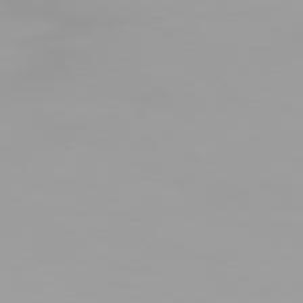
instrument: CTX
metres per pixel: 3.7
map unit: Hpe
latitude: 77.4615
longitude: -137.9528
